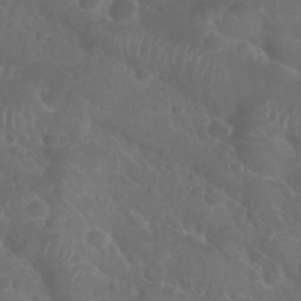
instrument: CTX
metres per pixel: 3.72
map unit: Nhu
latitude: 28.9136
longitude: -55.5371
